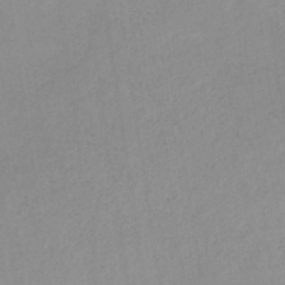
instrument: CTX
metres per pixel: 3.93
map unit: HNb
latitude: -31.8233
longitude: 62.3117
